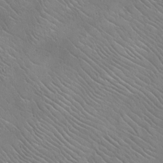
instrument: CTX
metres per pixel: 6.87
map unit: eHh
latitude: -8.1795
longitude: -68.7246
